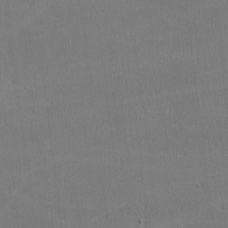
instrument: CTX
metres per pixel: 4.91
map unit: lHvf
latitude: -11.3888
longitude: -101.1025
